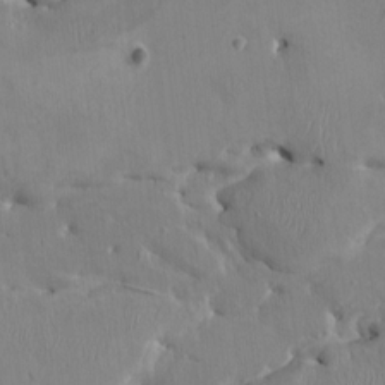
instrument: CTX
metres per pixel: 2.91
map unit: HNhu
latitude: 4.1578
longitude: -4.3656
